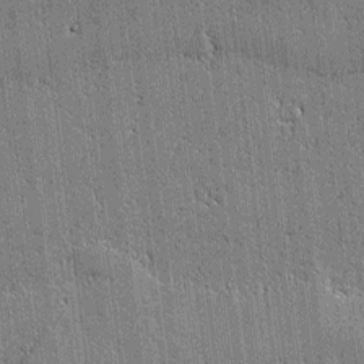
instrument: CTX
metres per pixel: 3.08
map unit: lAvf
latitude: -1.0676
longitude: -106.4790
